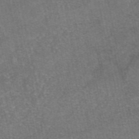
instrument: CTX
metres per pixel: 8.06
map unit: eAb
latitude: 47.4427
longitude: 104.9919
